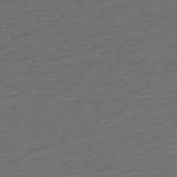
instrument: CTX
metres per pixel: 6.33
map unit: Ap
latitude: -74.7464
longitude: -80.2333
